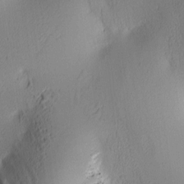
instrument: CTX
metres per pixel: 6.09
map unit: lAa
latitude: 4.0444
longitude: -114.7813
